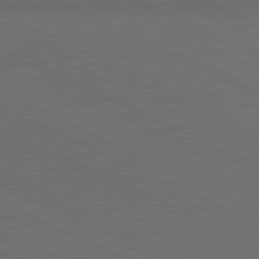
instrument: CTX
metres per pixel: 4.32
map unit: lApd
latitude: 81.2726
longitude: 148.3873
